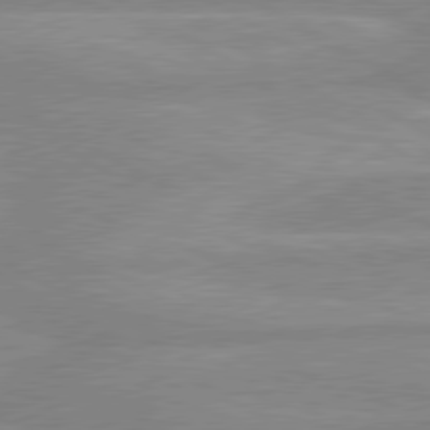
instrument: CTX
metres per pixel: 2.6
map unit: lApd
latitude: 80.2522
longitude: -168.5546
